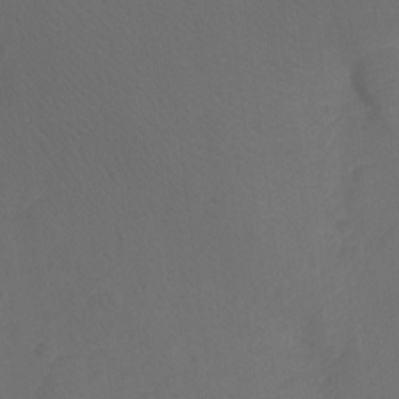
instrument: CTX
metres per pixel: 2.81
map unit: Ht
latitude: -10.4629
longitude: -35.1592
